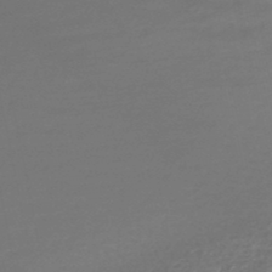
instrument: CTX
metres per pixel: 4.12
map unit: HNhu
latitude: -47.3509
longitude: 96.9542
